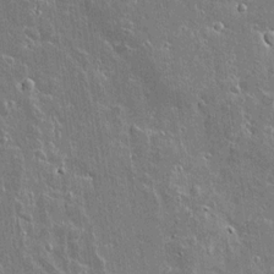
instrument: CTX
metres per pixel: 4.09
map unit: lAvf
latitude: 15.2537
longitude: -128.1200
